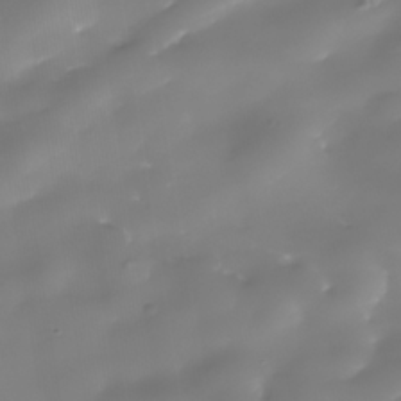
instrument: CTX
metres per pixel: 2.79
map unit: Nhe
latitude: -36.3684
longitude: -90.1389
